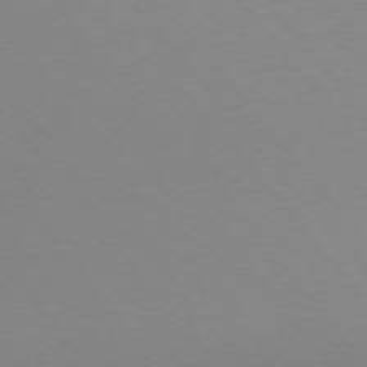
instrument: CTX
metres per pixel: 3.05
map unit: Ap
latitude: -75.6911
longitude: -64.1956
